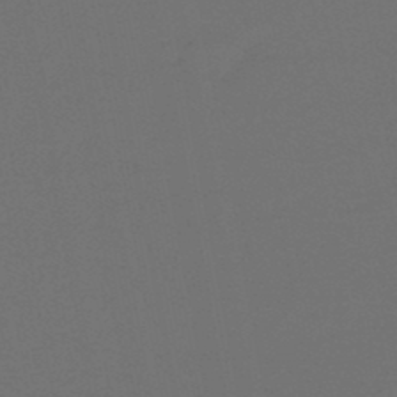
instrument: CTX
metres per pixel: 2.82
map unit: HNb
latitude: -47.9556
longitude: -44.3656
